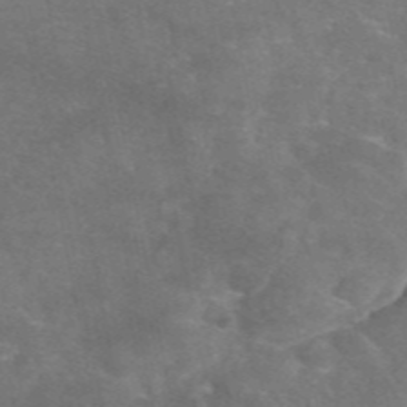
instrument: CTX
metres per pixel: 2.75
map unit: eAb
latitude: 46.6680
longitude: 119.9178
